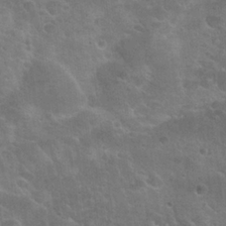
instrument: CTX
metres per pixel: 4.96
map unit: Nhu
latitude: 25.5749
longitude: -50.2522
